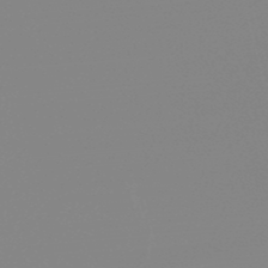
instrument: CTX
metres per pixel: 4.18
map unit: lHb
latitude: -48.5196
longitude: 68.2550
